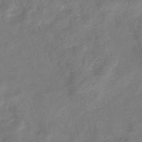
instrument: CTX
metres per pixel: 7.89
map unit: eHb
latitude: -38.5196
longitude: 76.7652
